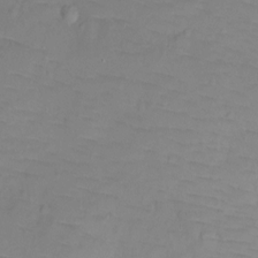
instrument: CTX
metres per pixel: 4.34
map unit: Ht
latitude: -9.1809
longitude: -35.8961
